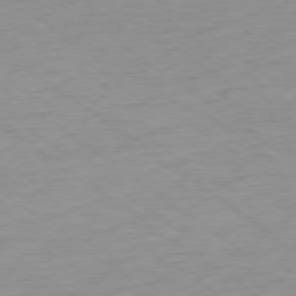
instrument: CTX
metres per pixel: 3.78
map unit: Ap
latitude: -78.1039
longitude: -59.7639
